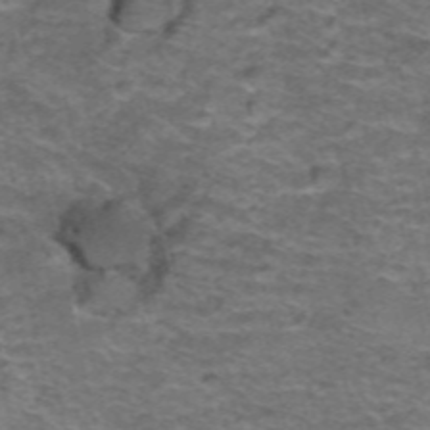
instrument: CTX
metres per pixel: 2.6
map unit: Hto
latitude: 38.6112
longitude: -41.4804
